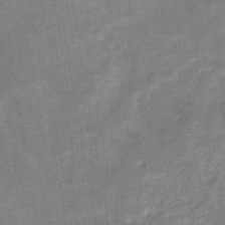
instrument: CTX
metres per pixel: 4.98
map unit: eHb
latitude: -34.7274
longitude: 74.5196
